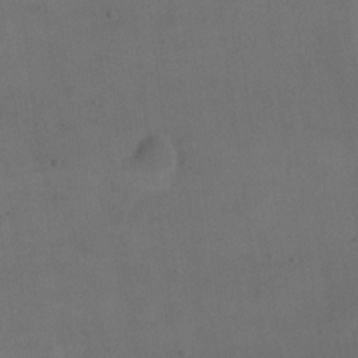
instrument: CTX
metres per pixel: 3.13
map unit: eHh
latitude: 18.5356
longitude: -65.1592
